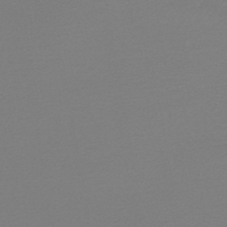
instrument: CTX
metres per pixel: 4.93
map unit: lHb
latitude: -44.9542
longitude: 64.0472
